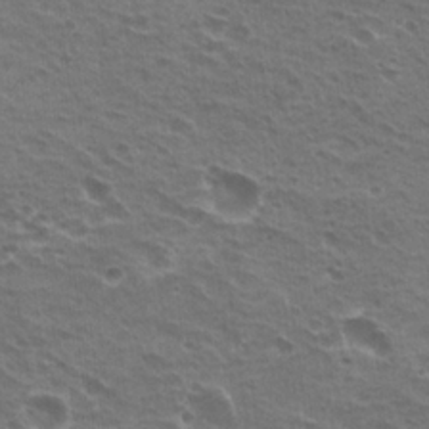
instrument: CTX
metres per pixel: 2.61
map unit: Hto
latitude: 20.8191
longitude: -31.9906
